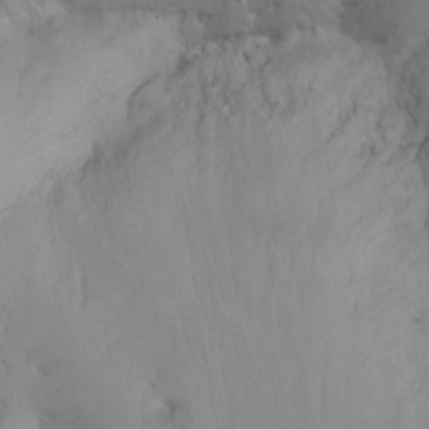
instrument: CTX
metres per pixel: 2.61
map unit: Nhu
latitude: -6.8030
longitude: -66.3656
